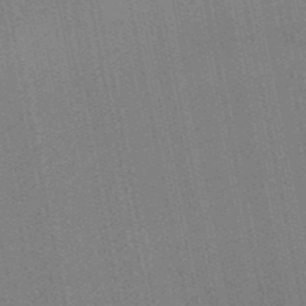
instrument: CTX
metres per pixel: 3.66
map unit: lHb
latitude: -50.7463
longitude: 79.3887
